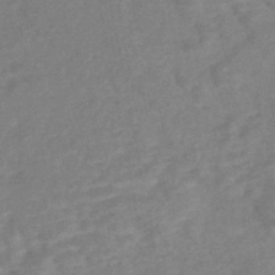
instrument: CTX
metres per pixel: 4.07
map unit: Nhe
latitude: -47.5399
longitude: -170.8569
